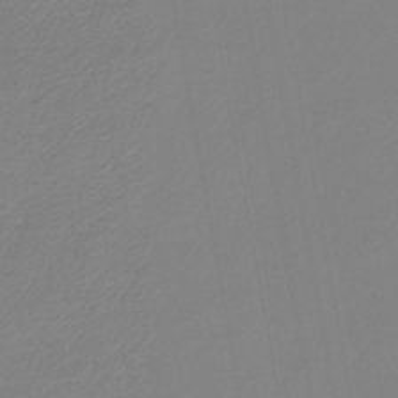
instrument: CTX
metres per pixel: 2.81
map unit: lHb
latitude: -44.8975
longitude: 73.7288
